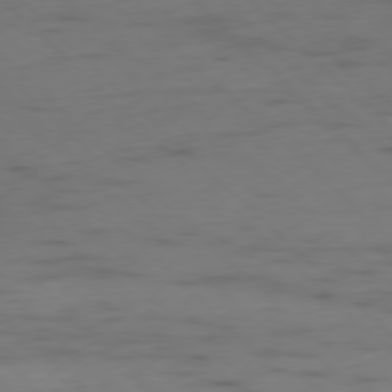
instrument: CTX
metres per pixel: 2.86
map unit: Ap
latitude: -78.4818
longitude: -62.3656
